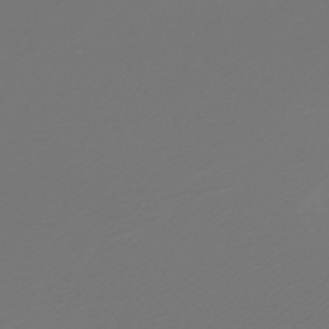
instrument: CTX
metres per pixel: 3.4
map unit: lHb
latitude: -47.8422
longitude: 59.9745
